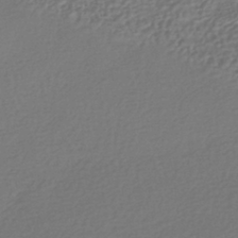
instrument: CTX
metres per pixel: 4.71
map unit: HNhu
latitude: -41.4832
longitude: 94.0661
